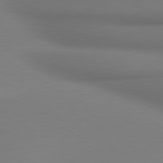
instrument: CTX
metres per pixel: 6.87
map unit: lApd
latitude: 80.0255
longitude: 174.6329
